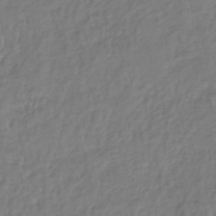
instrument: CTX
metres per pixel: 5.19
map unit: lHb
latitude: -39.1431
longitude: 71.3132
